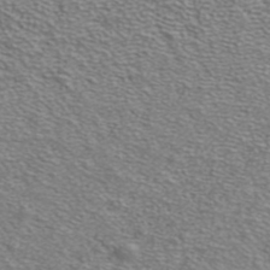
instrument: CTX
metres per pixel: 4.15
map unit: ANa
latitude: 39.8394
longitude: 21.1242
